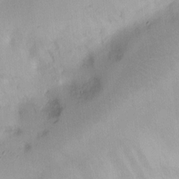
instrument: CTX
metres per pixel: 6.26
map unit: Hto
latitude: 6.7624
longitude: -62.4790
